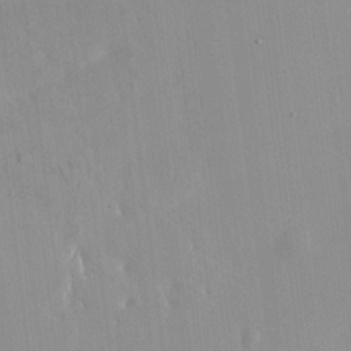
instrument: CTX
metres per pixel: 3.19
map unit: HNhu
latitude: 5.4237
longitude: 3.7855
